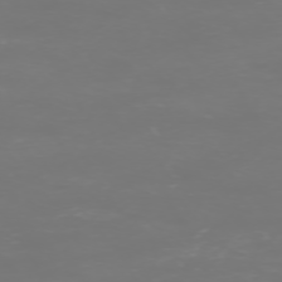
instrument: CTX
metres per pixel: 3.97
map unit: Hpe
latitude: -73.5210
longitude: 4.7085
